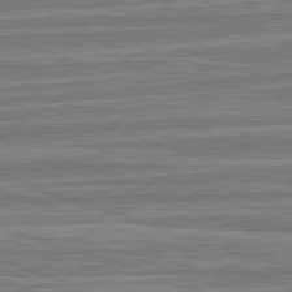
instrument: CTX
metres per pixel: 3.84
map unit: lApd
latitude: 82.8569
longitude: 179.5777
